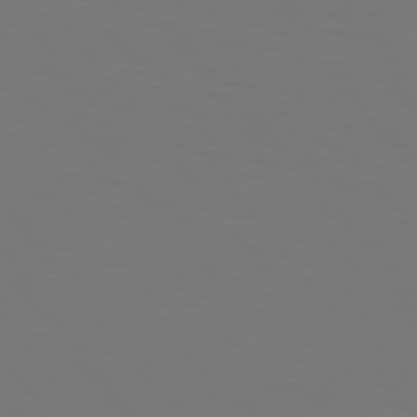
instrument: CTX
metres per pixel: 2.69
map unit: Hpe
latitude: 74.5735
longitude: -123.9906
